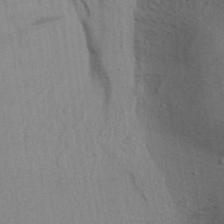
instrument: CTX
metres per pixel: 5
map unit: Aa
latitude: 32.5924
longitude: -135.2726
